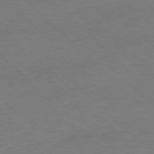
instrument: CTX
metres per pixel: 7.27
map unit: Ap
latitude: -77.7667
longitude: -82.4978
